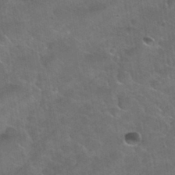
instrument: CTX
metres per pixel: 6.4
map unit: Nhu
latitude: 31.2348
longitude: -53.6694
